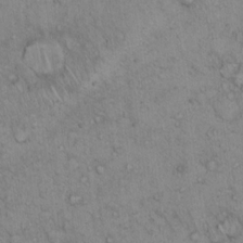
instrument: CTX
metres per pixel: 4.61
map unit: Hto
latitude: 13.3671
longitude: -56.3656
